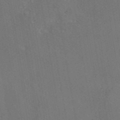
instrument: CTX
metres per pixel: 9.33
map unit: eAb
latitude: 46.8947
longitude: 109.1809
